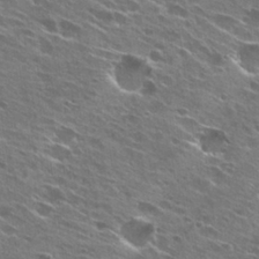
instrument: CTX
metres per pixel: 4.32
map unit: Hto
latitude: 27.7828
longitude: -44.3089
